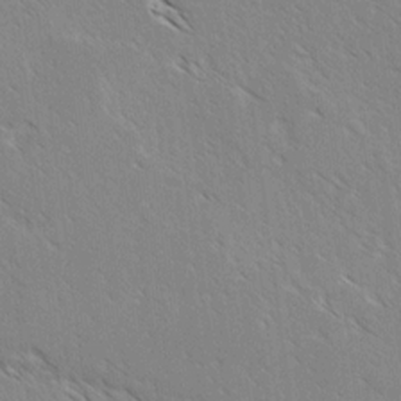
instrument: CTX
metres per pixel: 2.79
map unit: lAvf
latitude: -3.3887
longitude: -113.4048
